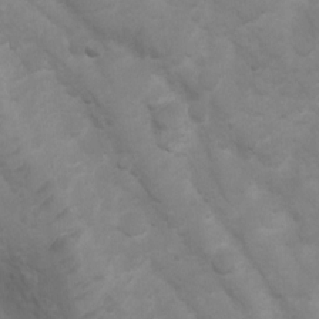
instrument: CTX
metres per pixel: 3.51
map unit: Ht
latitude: 3.1403
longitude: -27.1781
